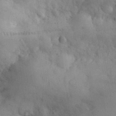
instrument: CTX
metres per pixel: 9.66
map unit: eHh
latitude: 32.3089
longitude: -68.7246
